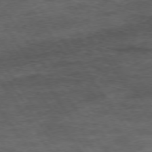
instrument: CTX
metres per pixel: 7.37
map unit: Hpe
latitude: 73.7828
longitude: -143.0648
